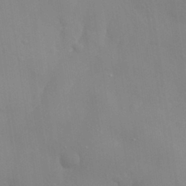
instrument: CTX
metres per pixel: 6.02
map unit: eHh
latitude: 31.6694
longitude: -58.4412
